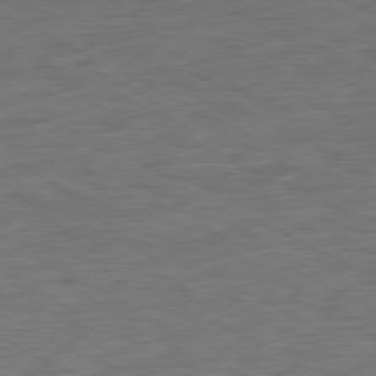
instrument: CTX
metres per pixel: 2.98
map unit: Ap
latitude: -81.4266
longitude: -77.4615
